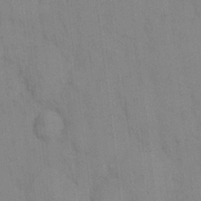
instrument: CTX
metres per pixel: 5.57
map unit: eHh
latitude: 12.8002
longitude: -62.2712
